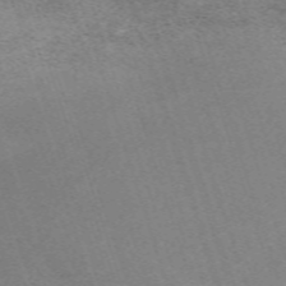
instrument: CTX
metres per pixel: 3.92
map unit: eHh
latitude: -62.9730
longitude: 50.0283
